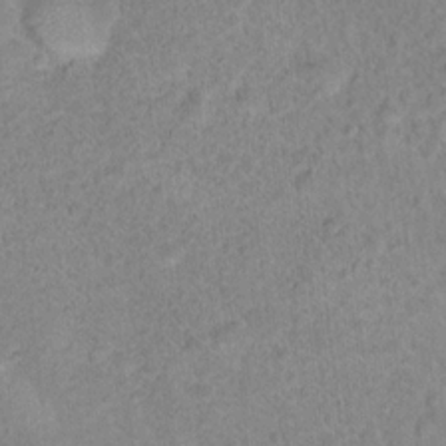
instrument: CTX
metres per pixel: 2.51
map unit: Nhu
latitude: 17.5371
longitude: -34.2333
